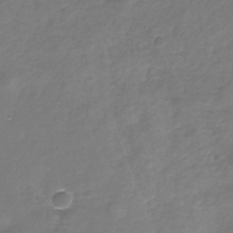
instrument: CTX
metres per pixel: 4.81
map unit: Nhe
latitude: -32.6330
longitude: -88.2334
